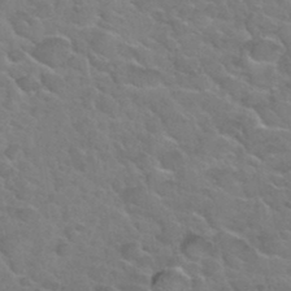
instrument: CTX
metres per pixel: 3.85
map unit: Hto
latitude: 34.3656
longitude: -50.2900
